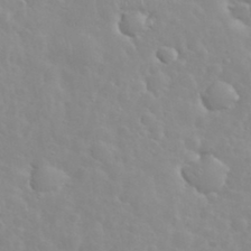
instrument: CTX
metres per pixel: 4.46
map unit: eHh
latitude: 35.5371
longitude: -60.2333
